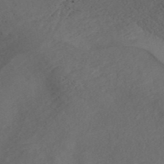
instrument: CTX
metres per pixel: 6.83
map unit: ANa
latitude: 44.5546
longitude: 37.6721
